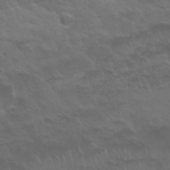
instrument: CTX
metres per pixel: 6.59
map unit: Nhu
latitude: 29.9150
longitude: -50.5734
